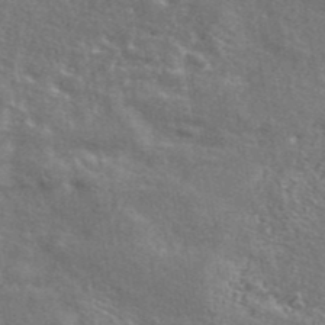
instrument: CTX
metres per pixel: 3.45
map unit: ANa
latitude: 42.9703
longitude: -87.6127
